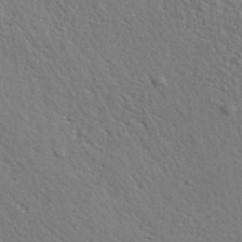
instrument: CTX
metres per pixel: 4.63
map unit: lHvf
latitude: 37.4238
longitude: -87.4237
